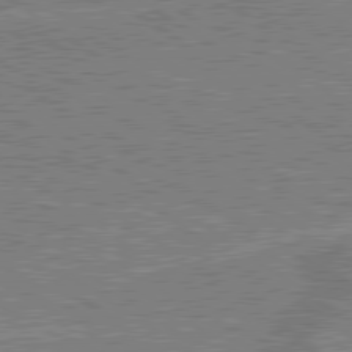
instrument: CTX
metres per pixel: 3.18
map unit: lApd
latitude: 79.7639
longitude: 170.5007
